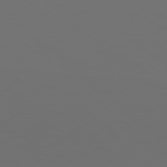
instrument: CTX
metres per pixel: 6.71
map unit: Hpe
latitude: 78.3090
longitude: -174.1200
